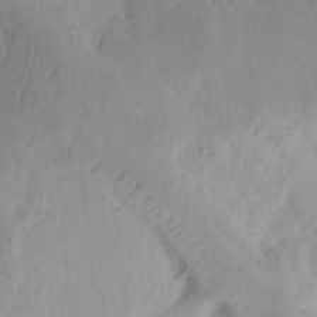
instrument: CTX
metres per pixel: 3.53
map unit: Ht
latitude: 13.6694
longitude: -74.8758
